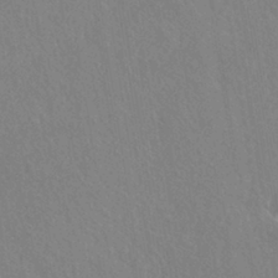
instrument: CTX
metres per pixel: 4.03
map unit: HNhu
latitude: -40.5951
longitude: 97.2187
